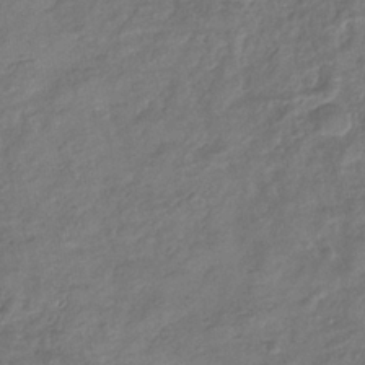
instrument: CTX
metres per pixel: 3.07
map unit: eHb
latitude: -34.2173
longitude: 79.8611
